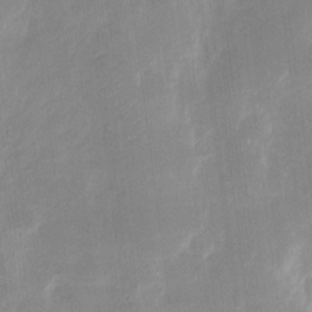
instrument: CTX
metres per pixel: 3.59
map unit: eHh
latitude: 8.1767
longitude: -71.0080
